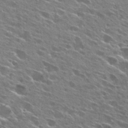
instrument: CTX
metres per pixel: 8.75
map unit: Hto
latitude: 27.5182
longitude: -44.3656
